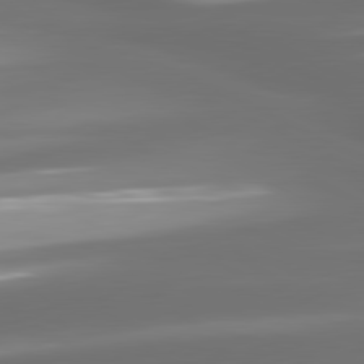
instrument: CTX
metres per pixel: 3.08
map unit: lApd
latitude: 80.9136
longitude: -146.3279
